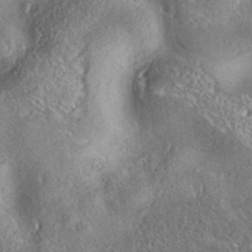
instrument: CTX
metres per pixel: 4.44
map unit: eAb
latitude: 37.1214
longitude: 113.3510
